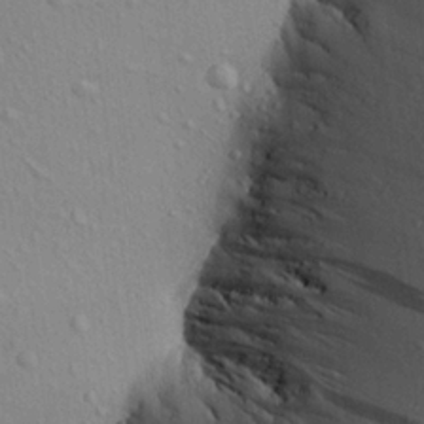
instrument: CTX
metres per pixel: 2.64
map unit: Aa
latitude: 22.5924
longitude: -139.6505
